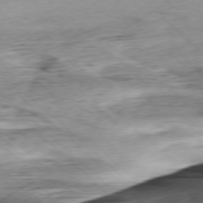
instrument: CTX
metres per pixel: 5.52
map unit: Ap
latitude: -77.3510
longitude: -93.6316
